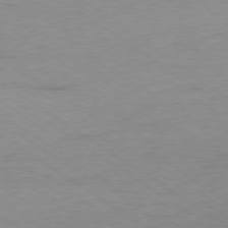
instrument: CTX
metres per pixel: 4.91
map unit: Ap
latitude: -78.7085
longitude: -59.1214
